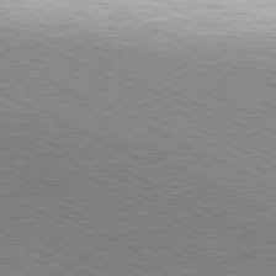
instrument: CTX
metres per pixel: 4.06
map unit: Hpe
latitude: -81.4077
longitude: 17.6533
